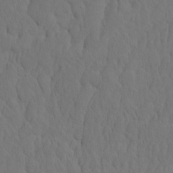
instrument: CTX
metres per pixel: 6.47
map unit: eHh
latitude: -2.1038
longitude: 14.9731
